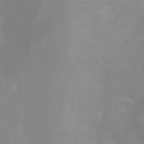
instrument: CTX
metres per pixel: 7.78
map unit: Hto
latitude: -6.4818
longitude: -49.6127
